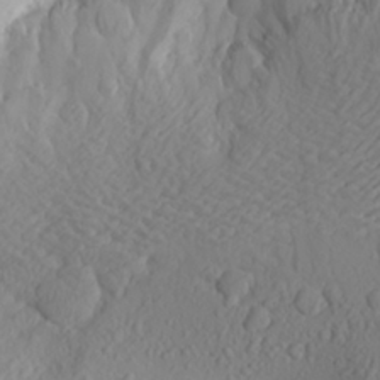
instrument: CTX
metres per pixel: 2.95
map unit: Aa
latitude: 26.6491
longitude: -144.7813
